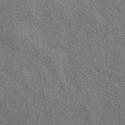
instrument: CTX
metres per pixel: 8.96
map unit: eAb
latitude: 49.8961
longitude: 117.0675
